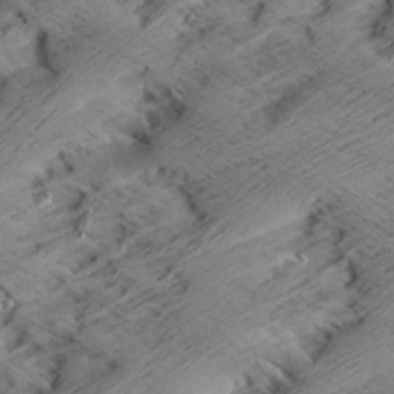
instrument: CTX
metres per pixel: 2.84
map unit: Aa
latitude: 7.3482
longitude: -140.2711
